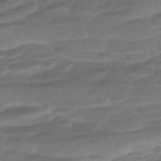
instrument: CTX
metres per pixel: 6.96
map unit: ANa
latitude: -45.1431
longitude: 105.0297
